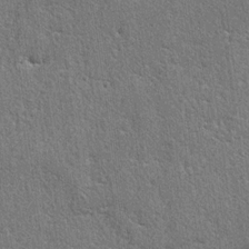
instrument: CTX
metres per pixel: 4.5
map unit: lAvf
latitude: -5.2565
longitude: -109.6316
